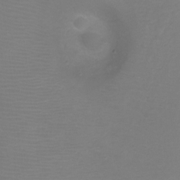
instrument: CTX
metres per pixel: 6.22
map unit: Ht
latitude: 1.8772
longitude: -34.1011
